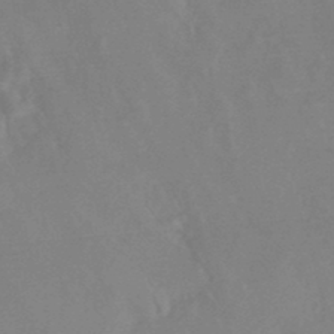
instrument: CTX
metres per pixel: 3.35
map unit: HNhu
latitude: -45.6722
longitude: 91.7478
